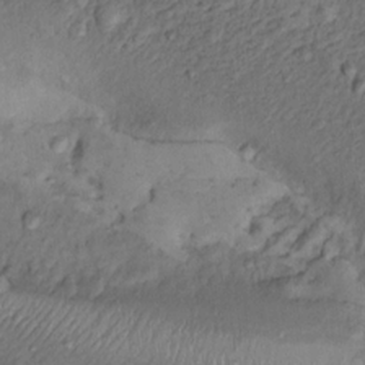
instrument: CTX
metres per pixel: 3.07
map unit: Hto
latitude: 13.9717
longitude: -29.8205
